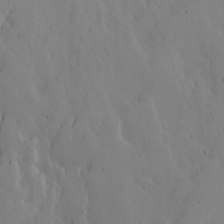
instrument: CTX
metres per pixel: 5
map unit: Ave
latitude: 13.8395
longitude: -133.2726
